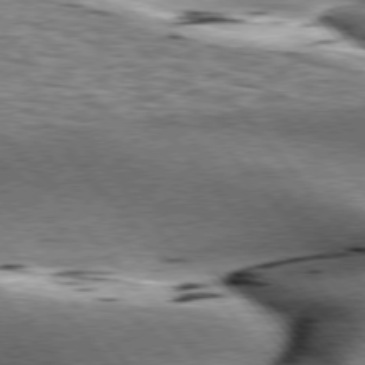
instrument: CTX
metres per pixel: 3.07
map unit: lApd
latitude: 76.8191
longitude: -60.8569
